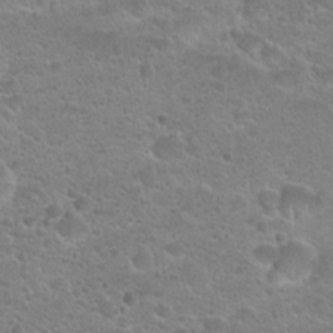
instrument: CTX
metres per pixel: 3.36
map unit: Hto
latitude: 22.2900
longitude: -49.9717
